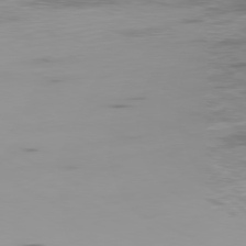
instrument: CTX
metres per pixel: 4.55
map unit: Ap
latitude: -79.8611
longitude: -76.0255
